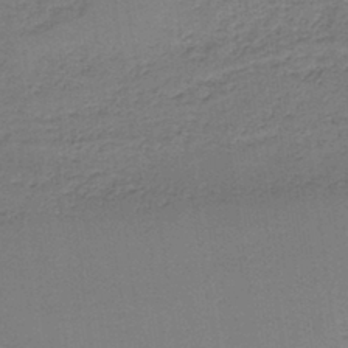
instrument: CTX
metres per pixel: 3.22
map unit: HNb
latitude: -42.6329
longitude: 49.2187
